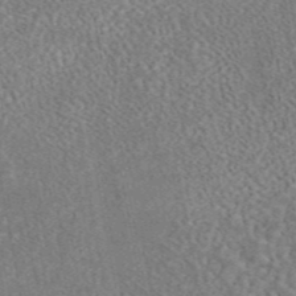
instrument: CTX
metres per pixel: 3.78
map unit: eAb
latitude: 44.4979
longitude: 124.8786
